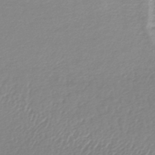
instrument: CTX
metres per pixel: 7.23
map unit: lHb
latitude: -44.7274
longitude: 76.3873
